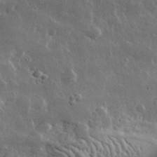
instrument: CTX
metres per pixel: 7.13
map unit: lHvf
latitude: 32.9703
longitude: -90.7246
